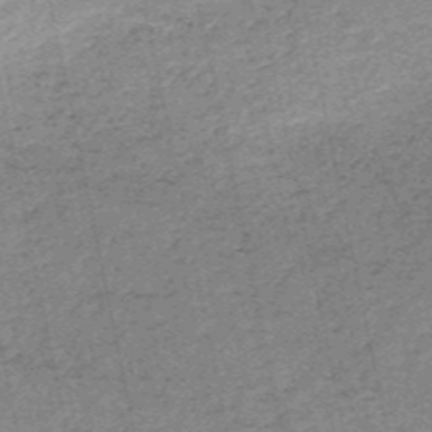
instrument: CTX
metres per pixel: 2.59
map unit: HNb
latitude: -53.5210
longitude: -47.4238
